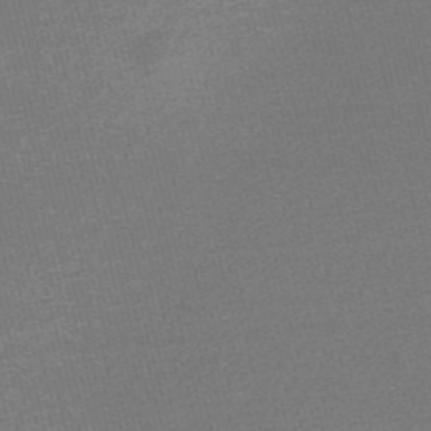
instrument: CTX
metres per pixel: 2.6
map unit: Nve
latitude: -56.3873
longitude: 61.5021
